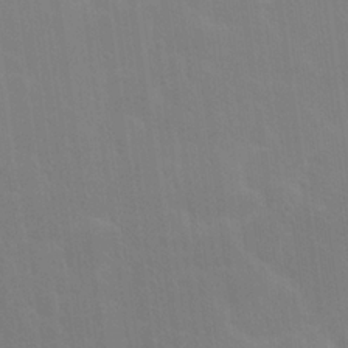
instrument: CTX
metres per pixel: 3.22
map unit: Nhu
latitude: 23.4993
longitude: -71.3104
